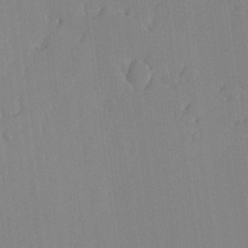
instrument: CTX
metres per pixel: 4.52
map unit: lHvf
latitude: 18.1577
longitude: -112.6112
